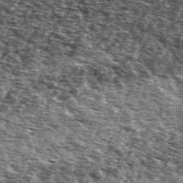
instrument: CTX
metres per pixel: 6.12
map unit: Ave
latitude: 41.9150
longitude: -106.2900
